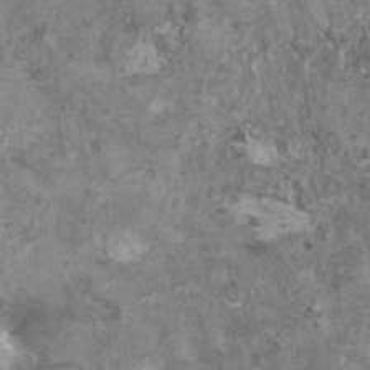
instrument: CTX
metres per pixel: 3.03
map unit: HNhu
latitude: 1.6882
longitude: 0.8219
